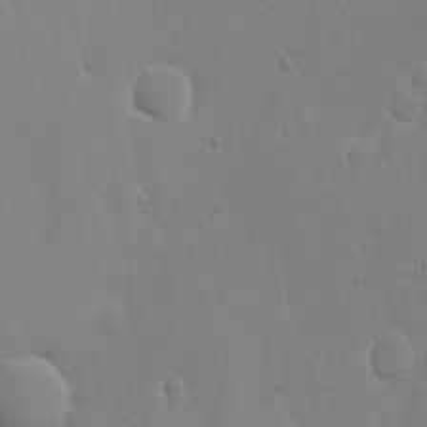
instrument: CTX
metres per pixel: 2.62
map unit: eHh
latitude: 9.5749
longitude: -73.1026
